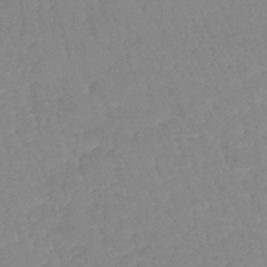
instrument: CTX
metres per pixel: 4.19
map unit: lHb
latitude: -40.3495
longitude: 68.0283
